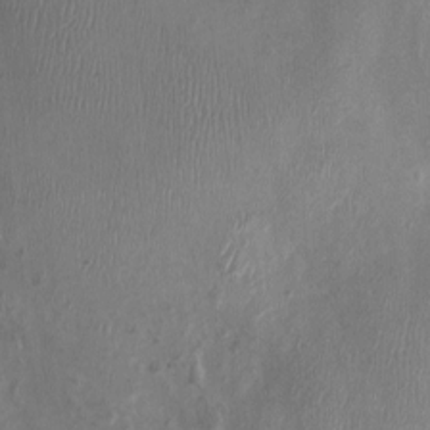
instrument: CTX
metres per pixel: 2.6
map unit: Nhu
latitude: -0.5007
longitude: -15.4049
